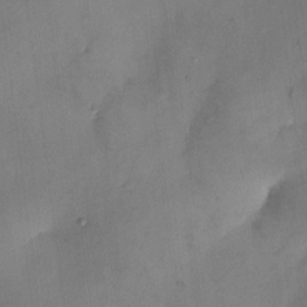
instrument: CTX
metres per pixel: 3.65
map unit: HNhu
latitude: 8.6302
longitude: -3.6694
